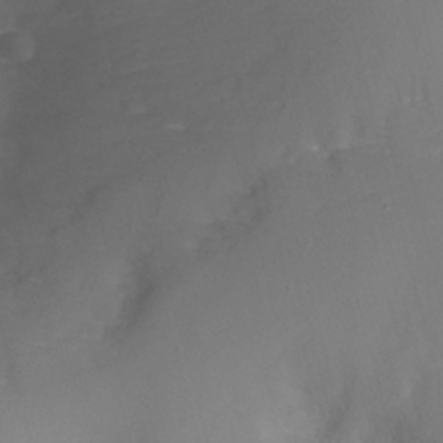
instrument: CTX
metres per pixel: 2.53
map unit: Nhu
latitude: -13.5777
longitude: -71.8016
